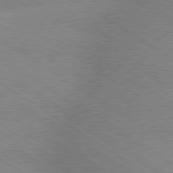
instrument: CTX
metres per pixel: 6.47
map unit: lApd
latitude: 79.4994
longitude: -152.4412
